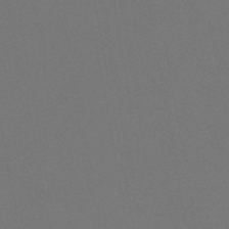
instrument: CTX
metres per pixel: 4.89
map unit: lHb
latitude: -46.9730
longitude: 68.3684
